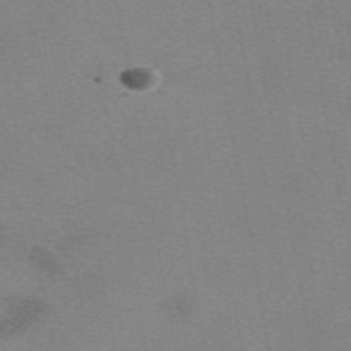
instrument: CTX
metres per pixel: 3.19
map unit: eAb
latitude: 49.9150
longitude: 105.2187
